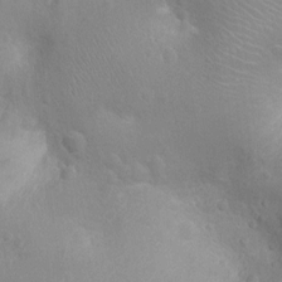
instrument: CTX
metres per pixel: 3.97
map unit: Nhu
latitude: -15.0865
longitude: -25.2914
